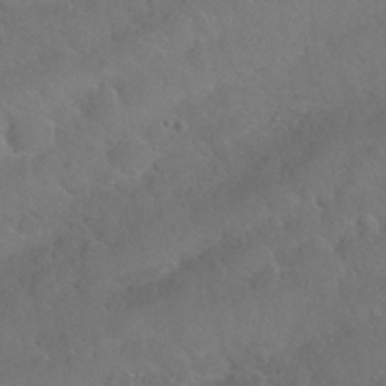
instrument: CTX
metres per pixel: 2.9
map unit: Nhu
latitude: 30.0822
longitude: -52.5357
